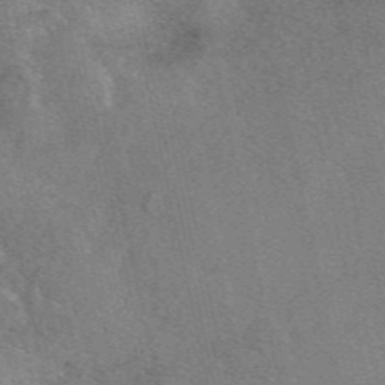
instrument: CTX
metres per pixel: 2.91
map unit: eAb
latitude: 49.1970
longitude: 121.9178
